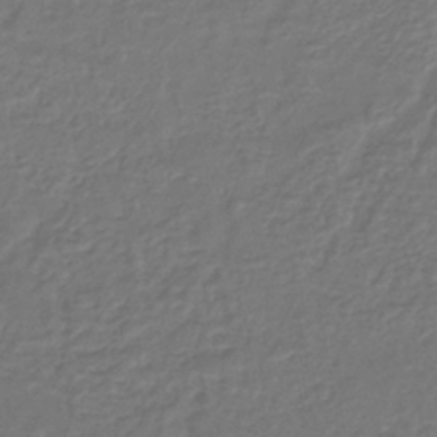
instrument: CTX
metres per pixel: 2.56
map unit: lHb
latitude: -43.2753
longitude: 61.5021
